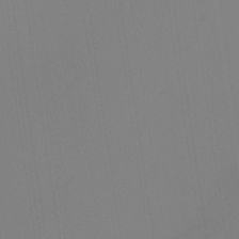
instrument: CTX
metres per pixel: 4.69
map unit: HNb
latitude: -36.9352
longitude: 54.9542
